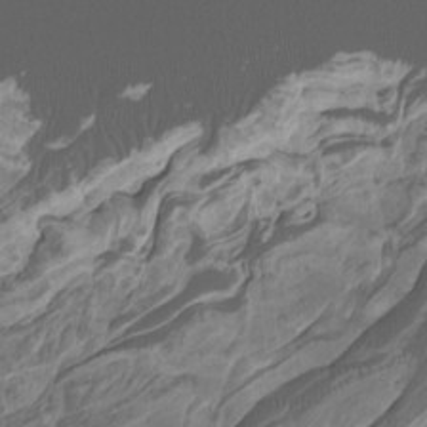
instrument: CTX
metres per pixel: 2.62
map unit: Htu
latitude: -11.5021
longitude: -73.9717
